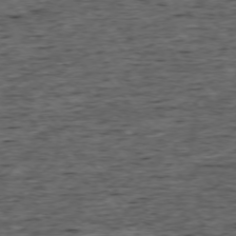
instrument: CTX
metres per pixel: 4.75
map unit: Ap
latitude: -75.8045
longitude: -92.1389
